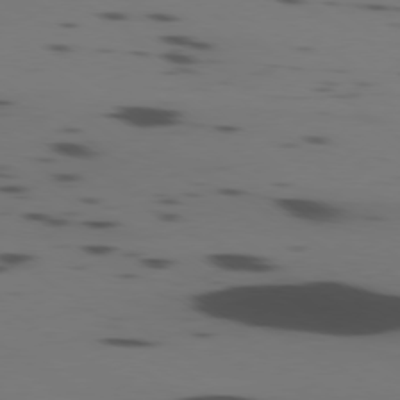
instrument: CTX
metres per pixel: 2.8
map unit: Ap
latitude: -79.6155
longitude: -62.7813
